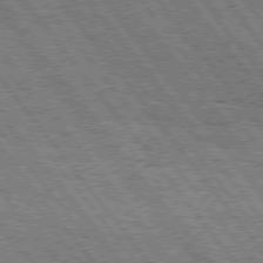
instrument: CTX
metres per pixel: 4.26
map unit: Hpe
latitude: 75.8205
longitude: -152.6869
